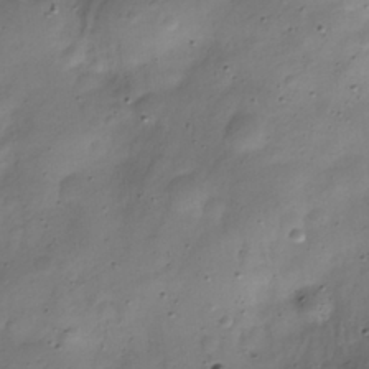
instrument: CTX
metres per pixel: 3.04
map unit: Nve
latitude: -23.4832
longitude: 106.3873
